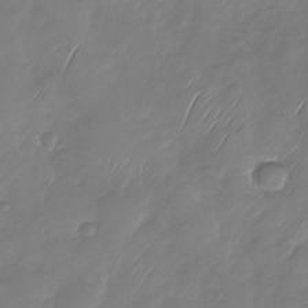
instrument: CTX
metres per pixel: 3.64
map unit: Nhu
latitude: -29.1809
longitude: -58.9703
